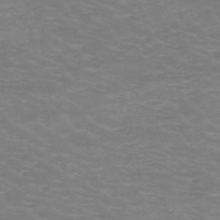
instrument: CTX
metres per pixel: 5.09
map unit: HNb
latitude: -48.5763
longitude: -46.8380
